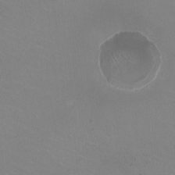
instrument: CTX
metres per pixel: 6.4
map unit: HNhu
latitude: -2.1038
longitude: -2.3845
